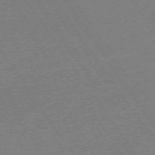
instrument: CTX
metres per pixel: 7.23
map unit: Ap
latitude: -73.7100
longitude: -85.2159
